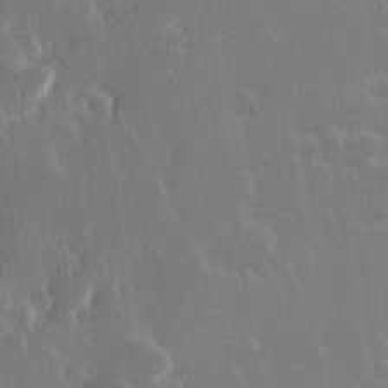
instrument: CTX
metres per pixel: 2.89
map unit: Hve
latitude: 23.0269
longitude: 146.8597
